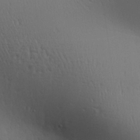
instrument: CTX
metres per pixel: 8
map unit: Aa
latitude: 27.8017
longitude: -138.5168
